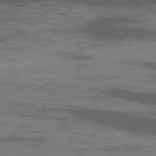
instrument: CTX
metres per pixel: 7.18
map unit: Ap
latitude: -81.0109
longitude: -62.8191
